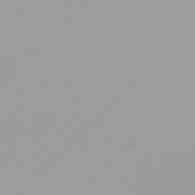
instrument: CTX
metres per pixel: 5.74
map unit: Hpe
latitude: 77.4993
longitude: -138.6868
